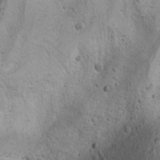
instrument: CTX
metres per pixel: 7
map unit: Nhu
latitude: -3.0486
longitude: -73.7261
